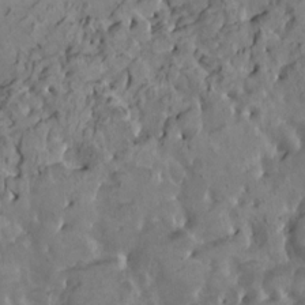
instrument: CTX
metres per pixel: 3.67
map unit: HNhu
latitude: 5.4426
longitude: -0.7246
